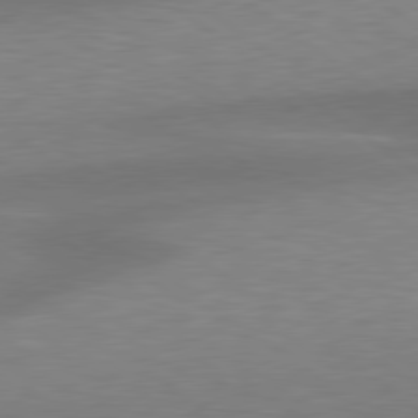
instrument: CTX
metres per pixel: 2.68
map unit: lApd
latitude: 79.4805
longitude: -93.9528
